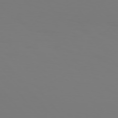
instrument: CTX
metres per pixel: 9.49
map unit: Hpe
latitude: 76.1011
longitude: -132.6868
